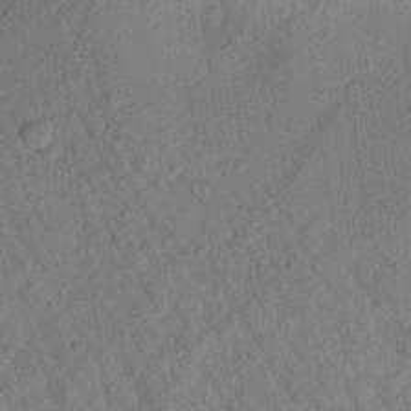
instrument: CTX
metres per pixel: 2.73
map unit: Aa
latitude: 22.2333
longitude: -147.5372
